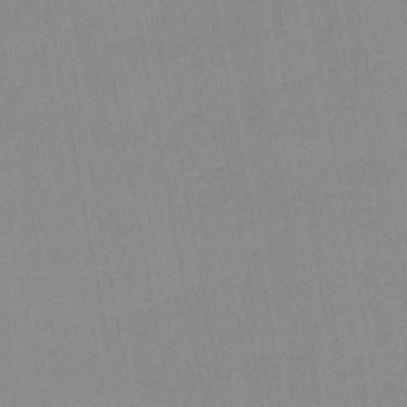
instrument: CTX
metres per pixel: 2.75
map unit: lHb
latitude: -44.8030
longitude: 77.2187
